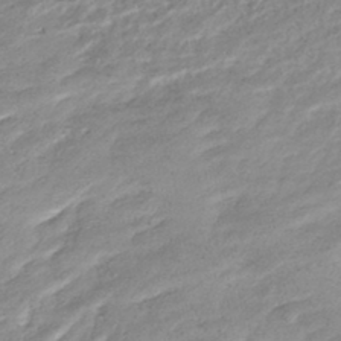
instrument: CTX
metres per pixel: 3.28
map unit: HNhu
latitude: -42.9730
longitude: 96.8219
